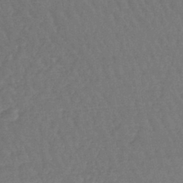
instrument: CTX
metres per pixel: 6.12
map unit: lHb
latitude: -44.9353
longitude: 72.0850
